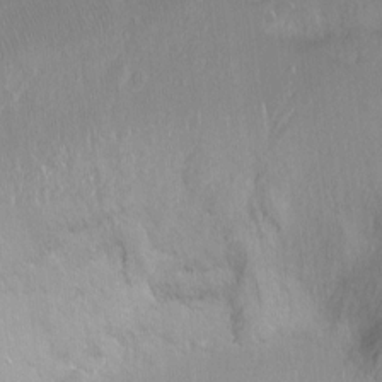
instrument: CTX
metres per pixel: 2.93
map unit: Ht
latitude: -6.0283
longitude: -36.6680
